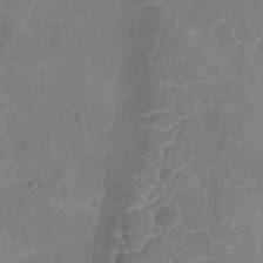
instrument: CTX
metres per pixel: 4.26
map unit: Ave
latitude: -8.1984
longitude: -122.4412
